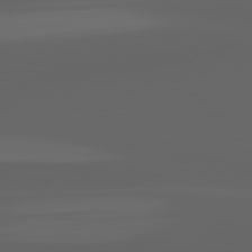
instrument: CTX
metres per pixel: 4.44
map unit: lApd
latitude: 83.0080
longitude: -133.2726
